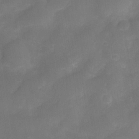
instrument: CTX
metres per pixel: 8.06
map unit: Nve
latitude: -27.4643
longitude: -147.9906
